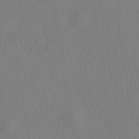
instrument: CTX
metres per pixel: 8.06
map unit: HNhu
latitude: -39.7100
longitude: 101.0486
